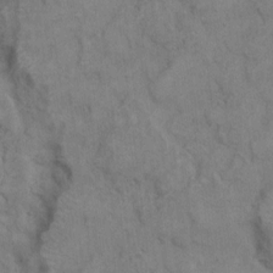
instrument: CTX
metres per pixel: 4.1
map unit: eHh
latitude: 7.8772
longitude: -62.9136
